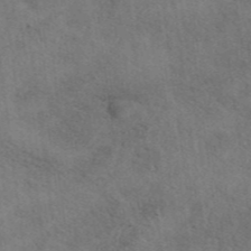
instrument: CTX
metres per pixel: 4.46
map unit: eAb
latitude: 41.7260
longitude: 109.8422
